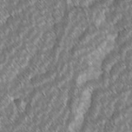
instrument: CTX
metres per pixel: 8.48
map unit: lAvf
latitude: -2.3873
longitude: -114.2144
